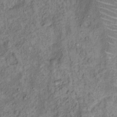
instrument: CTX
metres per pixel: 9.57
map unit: Ht
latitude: 13.4804
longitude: -40.7057
